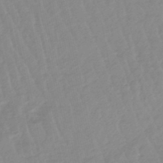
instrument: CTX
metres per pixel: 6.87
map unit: lHb
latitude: -48.2740
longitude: 77.6911
